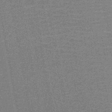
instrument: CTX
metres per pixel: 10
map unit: HNb
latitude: -48.0850
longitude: -44.2333
